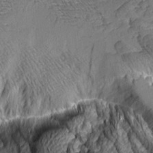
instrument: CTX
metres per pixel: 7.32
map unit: Aa
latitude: 8.6302
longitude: -128.5923
